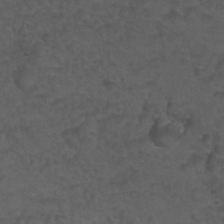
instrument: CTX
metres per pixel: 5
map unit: Nhu
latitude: 25.6316
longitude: -53.7450
